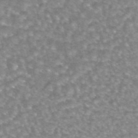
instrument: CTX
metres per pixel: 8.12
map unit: eAb
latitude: 44.7813
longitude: 104.8975
